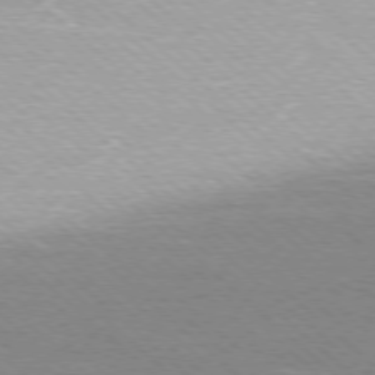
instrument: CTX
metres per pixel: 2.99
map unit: Ap
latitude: -78.1416
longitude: -61.8394
